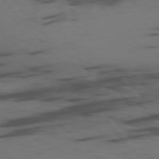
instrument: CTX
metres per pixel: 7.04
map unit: Ap
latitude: -76.8030
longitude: -66.5734
